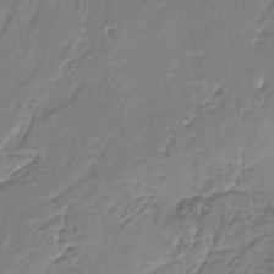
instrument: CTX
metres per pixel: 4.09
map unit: HNb
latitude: -35.2376
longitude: 60.0850
